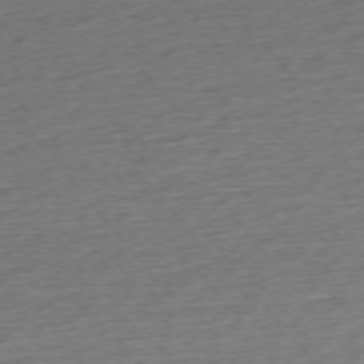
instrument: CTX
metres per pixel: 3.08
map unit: Ap
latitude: -75.0109
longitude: -82.9324
